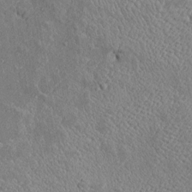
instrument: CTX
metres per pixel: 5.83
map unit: Htu
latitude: -6.7274
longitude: 155.3698
